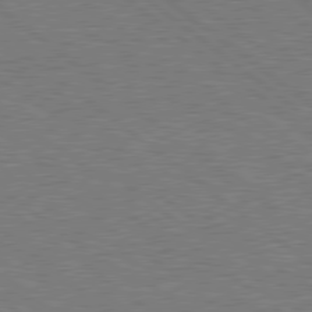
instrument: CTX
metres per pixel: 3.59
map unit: Hpe
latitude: 78.7435
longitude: -170.8191
